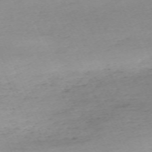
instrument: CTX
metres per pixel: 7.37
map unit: Nhu
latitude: -67.8044
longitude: 38.7085
